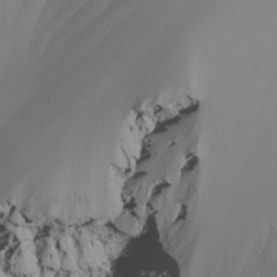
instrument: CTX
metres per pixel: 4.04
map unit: Nhu
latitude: -5.6910
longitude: -95.8395
